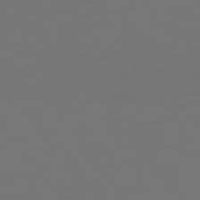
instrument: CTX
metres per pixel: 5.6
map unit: Hpe
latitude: 73.4994
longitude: -127.3482
